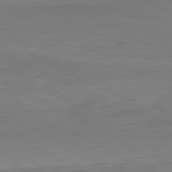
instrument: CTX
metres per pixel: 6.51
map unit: Hpe
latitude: -80.8219
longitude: 18.8786
